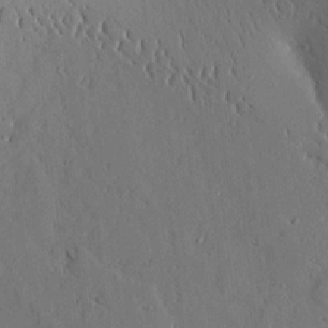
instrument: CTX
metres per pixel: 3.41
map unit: Aa
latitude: 9.9717
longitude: -129.8961
